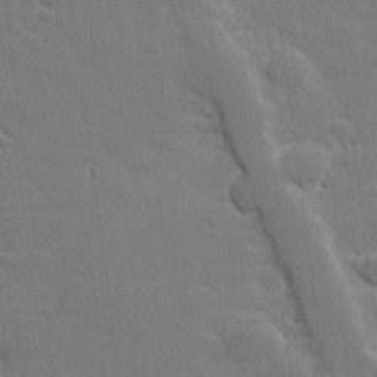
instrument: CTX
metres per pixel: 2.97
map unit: lHvf
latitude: 26.5924
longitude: 142.4817
